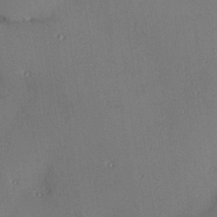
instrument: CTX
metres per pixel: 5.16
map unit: Hve
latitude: 26.3656
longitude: -91.2915
